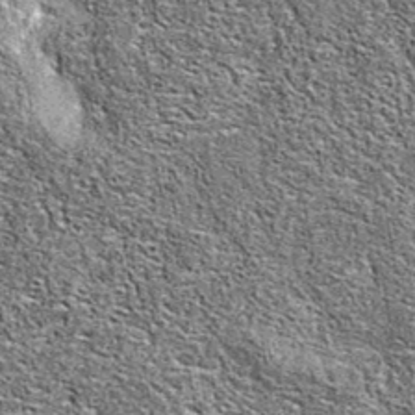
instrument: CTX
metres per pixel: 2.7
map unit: eAb
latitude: 37.0269
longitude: 105.8989
